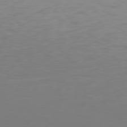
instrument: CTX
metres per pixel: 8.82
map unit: Hpe
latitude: 77.4993
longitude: -176.4223
